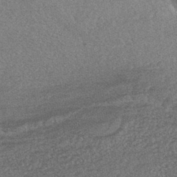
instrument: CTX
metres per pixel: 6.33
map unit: HNhu
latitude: -44.0661
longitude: 94.2172
